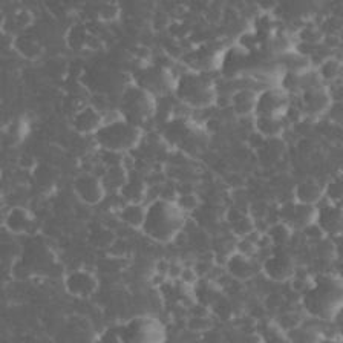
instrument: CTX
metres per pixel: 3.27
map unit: eHh
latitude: 33.5182
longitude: -64.1767
